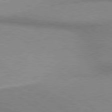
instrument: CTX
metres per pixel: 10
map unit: lApd
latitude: 80.1011
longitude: 167.5210
